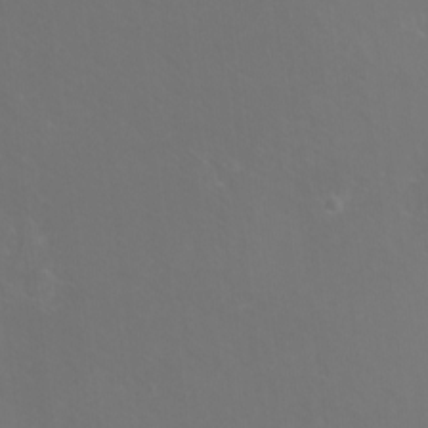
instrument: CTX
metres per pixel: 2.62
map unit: eHh
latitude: -10.8408
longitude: -65.3104
